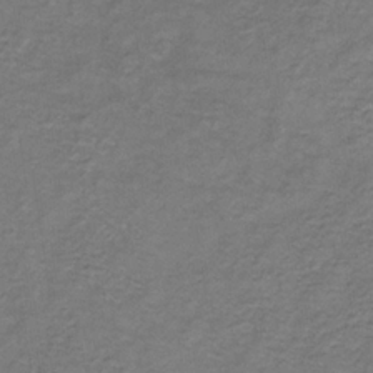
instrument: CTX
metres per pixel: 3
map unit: HNb
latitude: -32.4062
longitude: 58.2361
